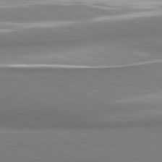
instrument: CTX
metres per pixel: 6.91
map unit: lApd
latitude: 81.5749
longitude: 166.6141
